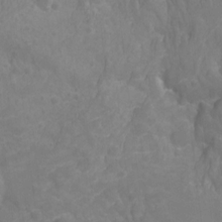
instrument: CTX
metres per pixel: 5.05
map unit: Hto
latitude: -1.4266
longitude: -34.6679
